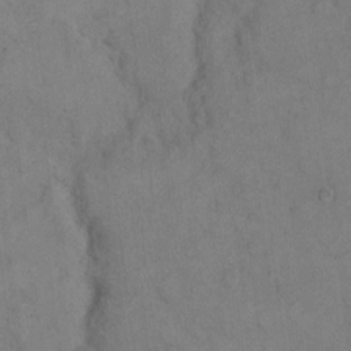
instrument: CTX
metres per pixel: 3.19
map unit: eHh
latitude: 8.7435
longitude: -62.8947
